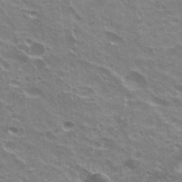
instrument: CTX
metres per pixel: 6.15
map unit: Hto
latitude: 22.6868
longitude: -32.0633
